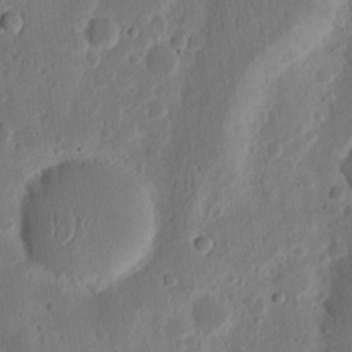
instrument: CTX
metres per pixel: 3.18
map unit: Ht
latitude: 12.2523
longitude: -75.0081
